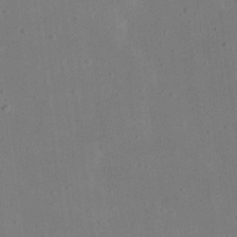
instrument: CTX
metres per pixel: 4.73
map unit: eHh
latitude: 18.5734
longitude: -70.8947
